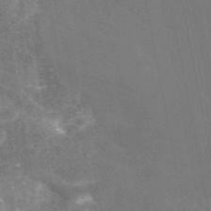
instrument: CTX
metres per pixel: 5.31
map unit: eAb
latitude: 46.1200
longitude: 121.0108
